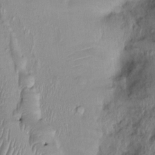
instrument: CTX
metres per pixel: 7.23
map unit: Ht
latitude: 0.0633
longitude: -14.3657
